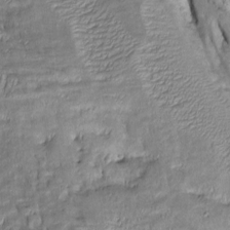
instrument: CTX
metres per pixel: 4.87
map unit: Htu
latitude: -7.2187
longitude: 144.3117
